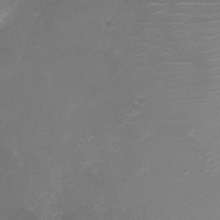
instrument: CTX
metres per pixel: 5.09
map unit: Nhu
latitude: 4.6113
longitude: -16.4979
